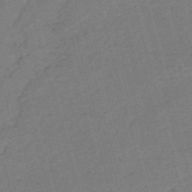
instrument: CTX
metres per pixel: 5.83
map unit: HNb
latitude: -53.8611
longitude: -46.6491
